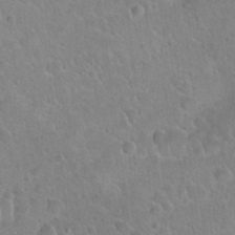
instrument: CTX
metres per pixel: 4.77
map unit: Hto
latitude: 21.4805
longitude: -50.6490
